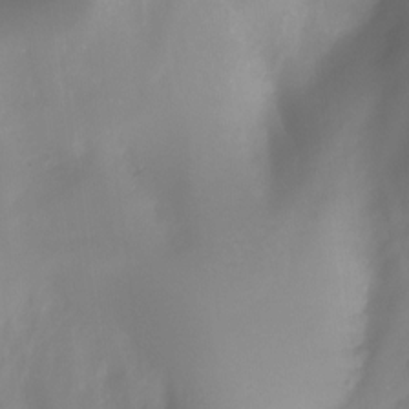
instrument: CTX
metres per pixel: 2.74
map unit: Ht
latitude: -12.5007
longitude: -49.5182
